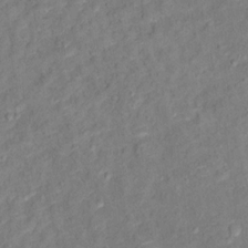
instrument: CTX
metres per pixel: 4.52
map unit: Ht
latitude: 13.4049
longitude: -39.0647
